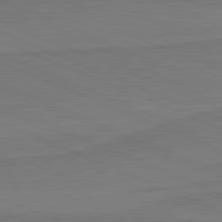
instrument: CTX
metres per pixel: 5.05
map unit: lApd
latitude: 81.5749
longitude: 168.0094
